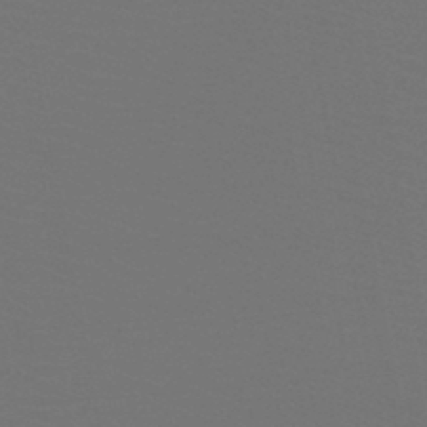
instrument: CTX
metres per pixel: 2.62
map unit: HNb
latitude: -47.4832
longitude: -44.1200
